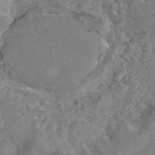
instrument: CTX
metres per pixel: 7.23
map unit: eAb
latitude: 45.5749
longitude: 108.8597
